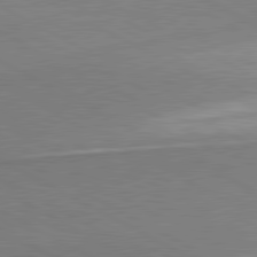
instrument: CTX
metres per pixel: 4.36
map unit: lApd
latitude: 80.8002
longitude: 165.7667
